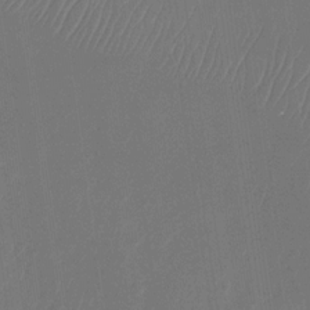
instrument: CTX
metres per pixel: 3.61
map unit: Nhu
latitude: -28.1795
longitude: -65.8205
